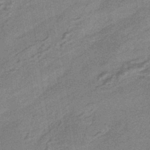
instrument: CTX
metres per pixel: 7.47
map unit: HNhu
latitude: -43.0297
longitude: 90.7464
